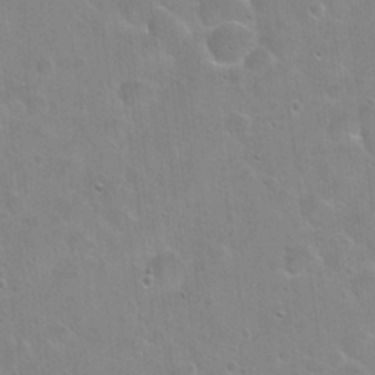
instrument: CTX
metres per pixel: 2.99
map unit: Hto
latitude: 22.6868
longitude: -52.5168
